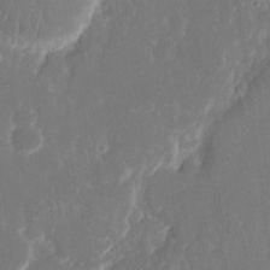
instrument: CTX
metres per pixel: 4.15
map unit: eHh
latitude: 16.2523
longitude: -72.6869
